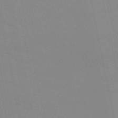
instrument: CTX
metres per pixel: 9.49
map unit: lHb
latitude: -48.5763
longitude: 75.2754
